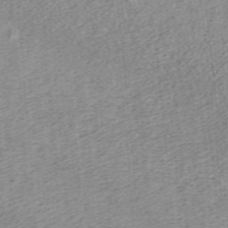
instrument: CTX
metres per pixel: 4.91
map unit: ANa
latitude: 36.7813
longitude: 15.0676
